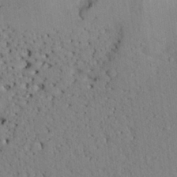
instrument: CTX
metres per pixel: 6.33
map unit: Aa
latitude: 26.9892
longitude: -137.9717
